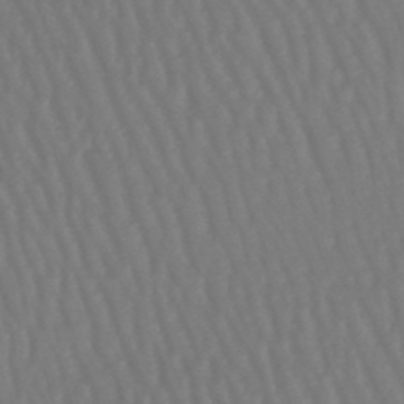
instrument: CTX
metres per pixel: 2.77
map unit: lHb
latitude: -47.1053
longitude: 64.9353
